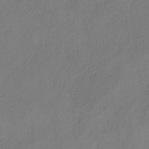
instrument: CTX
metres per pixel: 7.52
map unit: HNb
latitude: -33.3132
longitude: 56.8408
